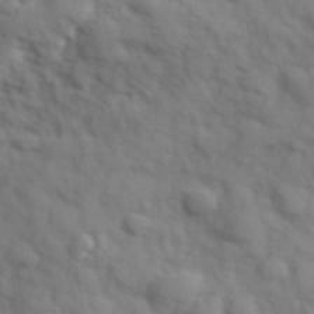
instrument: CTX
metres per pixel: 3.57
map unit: Hve
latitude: 32.2900
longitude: 150.9542
